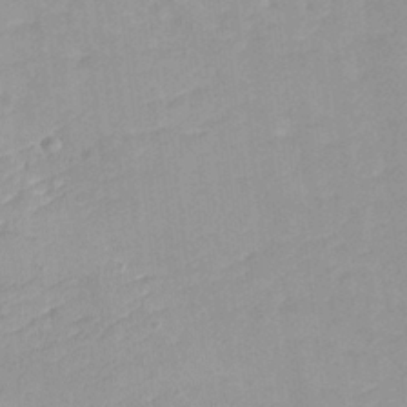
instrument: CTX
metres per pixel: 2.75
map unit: HNhu
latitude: 3.8016
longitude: 4.0472
